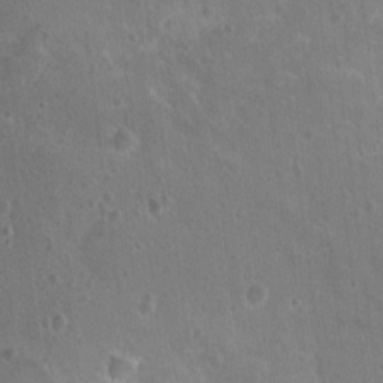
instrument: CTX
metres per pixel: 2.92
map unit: Nhu
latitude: 17.4426
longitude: -32.6868
